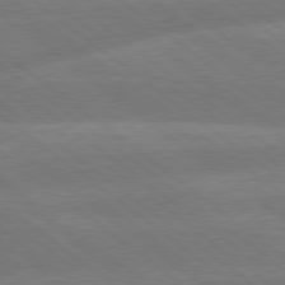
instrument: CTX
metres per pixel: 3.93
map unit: Hpe
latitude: 78.8758
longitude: -153.6505
